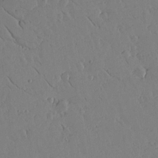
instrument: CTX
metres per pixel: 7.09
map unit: lAvf
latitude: 15.5183
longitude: -126.0444
